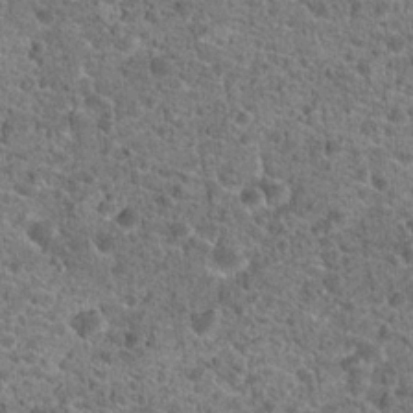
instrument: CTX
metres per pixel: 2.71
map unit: Hto
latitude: 19.6882
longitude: -42.4790
